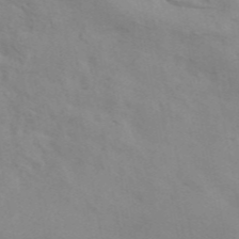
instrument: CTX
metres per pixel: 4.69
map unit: ANa
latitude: 45.5560
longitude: 25.9178
